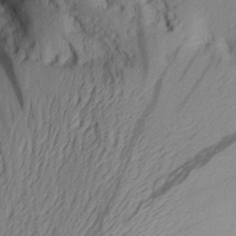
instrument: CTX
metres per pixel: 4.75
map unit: Aa
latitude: 28.6679
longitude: -132.6679
